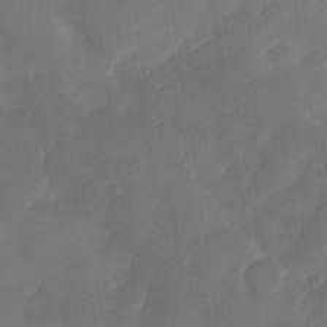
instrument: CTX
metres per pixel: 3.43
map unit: Nhe
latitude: -33.7100
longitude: -145.0647
